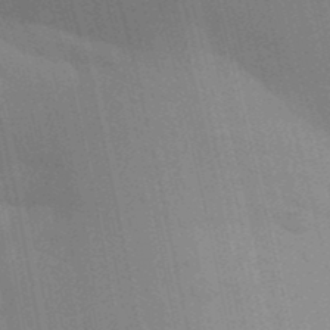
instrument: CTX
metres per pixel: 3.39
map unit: Aa
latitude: 31.7639
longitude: -145.9150
